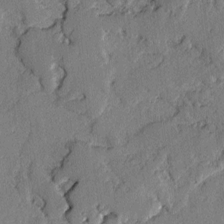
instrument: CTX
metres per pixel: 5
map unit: lAvf
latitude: -2.6896
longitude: -107.9528
